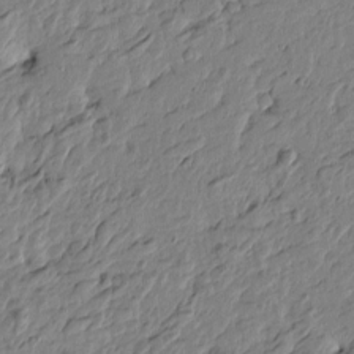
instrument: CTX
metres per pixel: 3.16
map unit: Htu
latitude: -3.6910
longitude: 178.8786
